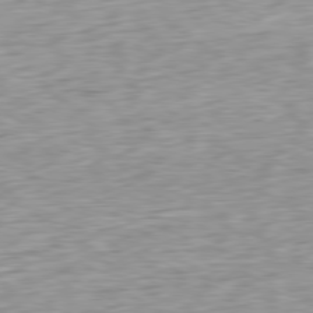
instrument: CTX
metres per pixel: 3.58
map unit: Ap
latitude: -79.9745
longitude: -69.8017
